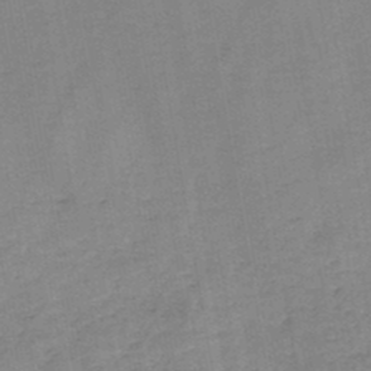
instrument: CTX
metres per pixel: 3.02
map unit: HNb
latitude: -45.9556
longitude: -38.1578
